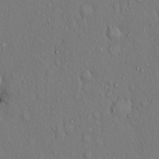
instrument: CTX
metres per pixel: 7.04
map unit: Hto
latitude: 14.3090
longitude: -57.9150
